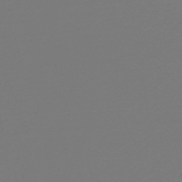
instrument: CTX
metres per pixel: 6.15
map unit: lHb
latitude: -47.2187
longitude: 65.8989
